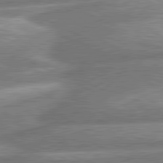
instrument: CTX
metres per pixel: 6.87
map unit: lApd
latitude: 80.8758
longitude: -167.7449
